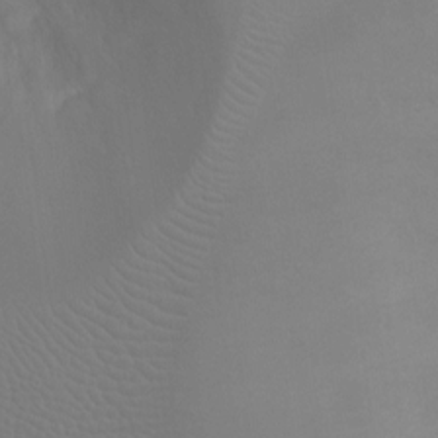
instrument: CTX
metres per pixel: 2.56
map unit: Nhu
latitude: -10.1795
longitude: -20.4601
